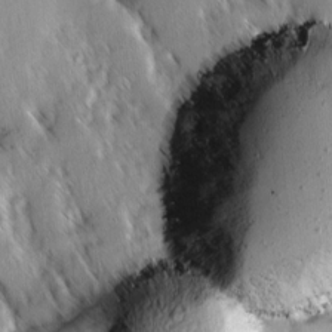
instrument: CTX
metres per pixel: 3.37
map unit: Ave
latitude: 8.8002
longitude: -104.3845
